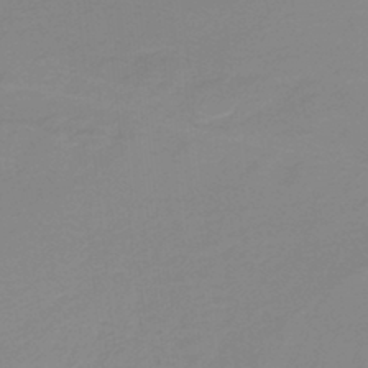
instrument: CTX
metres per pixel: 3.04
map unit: lHb
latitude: -44.2928
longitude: 53.1431
